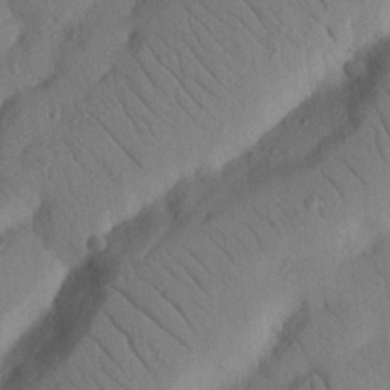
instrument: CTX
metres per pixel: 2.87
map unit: Nhu
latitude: 22.4034
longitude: -74.4979
